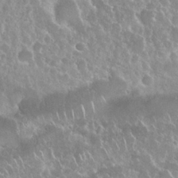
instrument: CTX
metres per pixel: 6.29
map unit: Nhu
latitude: 24.6490
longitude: -60.9136
